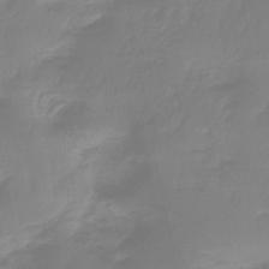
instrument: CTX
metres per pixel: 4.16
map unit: lHb
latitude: -42.0849
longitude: 63.4454
